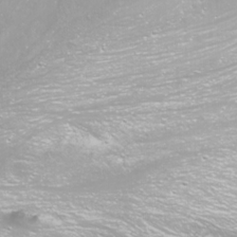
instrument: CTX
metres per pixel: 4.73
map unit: Nhu
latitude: -11.7667
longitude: -63.4427
